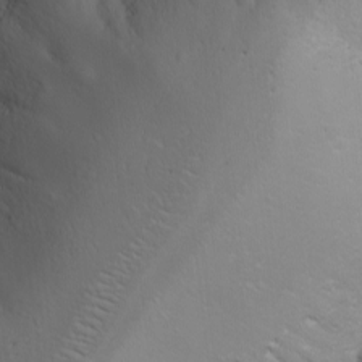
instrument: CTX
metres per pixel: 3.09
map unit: Ave
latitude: -11.0675
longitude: -121.3293
